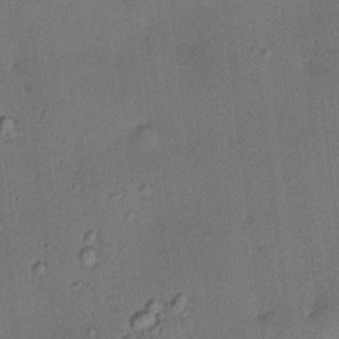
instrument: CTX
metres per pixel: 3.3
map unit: HNhu
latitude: 6.7057
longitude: 15.6344
